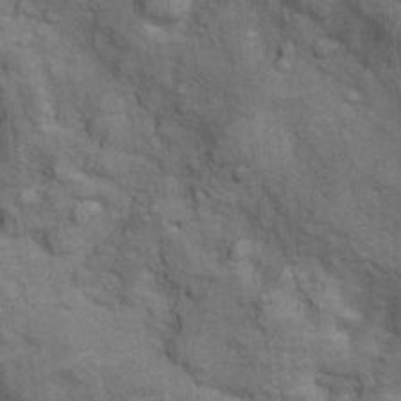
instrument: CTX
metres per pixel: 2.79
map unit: Nhu
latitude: 9.4238
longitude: -23.4804
